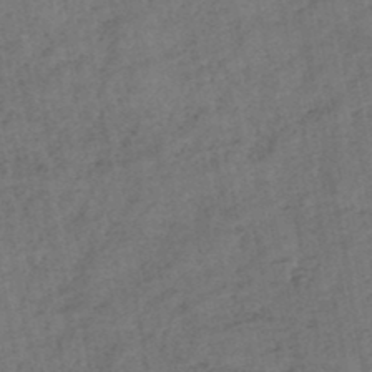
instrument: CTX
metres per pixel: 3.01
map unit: HNhu
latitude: -48.1606
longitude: 101.3131
